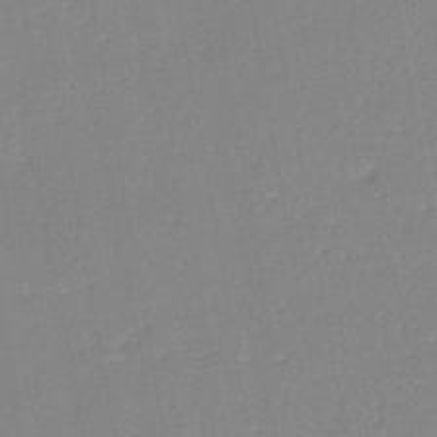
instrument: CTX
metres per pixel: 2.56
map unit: eHh
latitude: -44.8975
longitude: -28.6679
